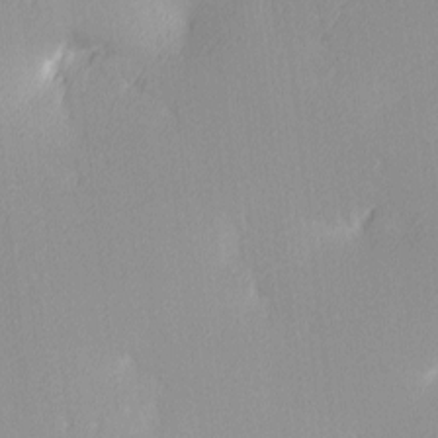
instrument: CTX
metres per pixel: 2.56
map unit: Ave
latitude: 3.2537
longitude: -113.1025
